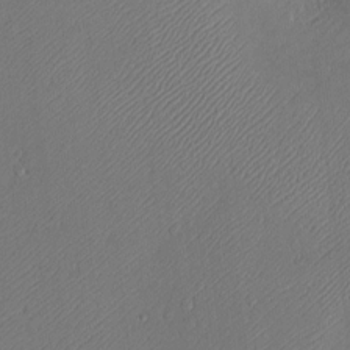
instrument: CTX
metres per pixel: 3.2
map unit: Nve
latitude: -9.8611
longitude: 173.1431
